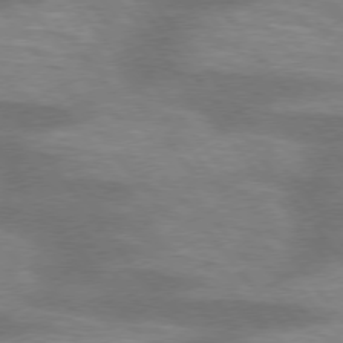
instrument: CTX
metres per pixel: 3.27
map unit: lApd
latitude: 75.4615
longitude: -57.5749
